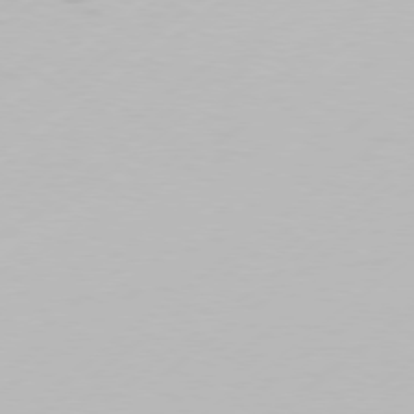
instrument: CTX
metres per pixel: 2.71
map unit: Hpe
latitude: 77.4804
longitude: -130.1956
